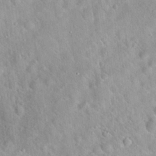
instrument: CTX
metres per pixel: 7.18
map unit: Hto
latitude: 20.4979
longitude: -53.0081
